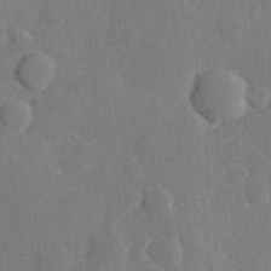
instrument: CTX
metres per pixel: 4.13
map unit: Hve
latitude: 25.4048
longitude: 149.1620
